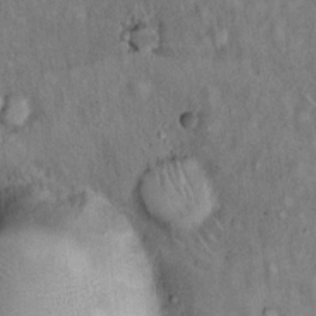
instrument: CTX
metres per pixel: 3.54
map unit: Hto
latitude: 15.2159
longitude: -61.0836
